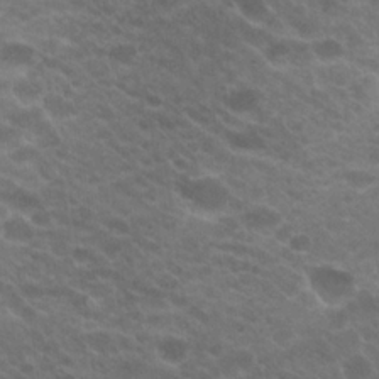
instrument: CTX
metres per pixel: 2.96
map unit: Hto
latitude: 20.2523
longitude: -38.1200
